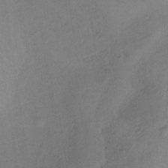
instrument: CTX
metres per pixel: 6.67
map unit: lHb
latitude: -34.6141
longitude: 66.8597
